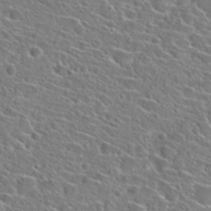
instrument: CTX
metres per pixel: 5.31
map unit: Hto
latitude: 24.3845
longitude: -45.4048
